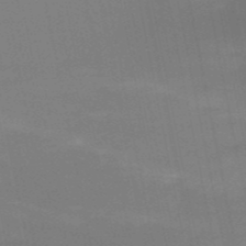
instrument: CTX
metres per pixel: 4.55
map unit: HNb
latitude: -51.9556
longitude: -45.6883
